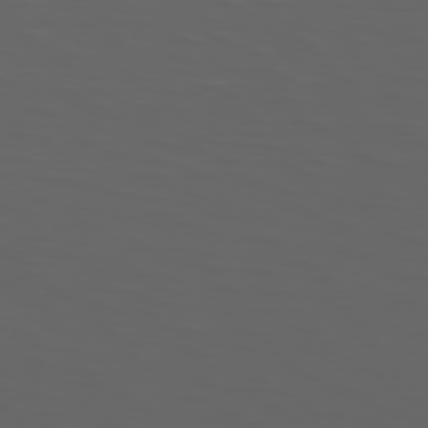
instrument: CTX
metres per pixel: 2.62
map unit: Hpe
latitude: 74.0444
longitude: -126.7435
